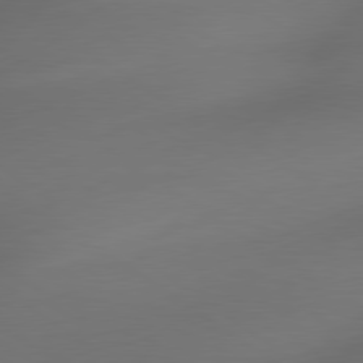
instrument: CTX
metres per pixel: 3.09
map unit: lApd
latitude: 79.3104
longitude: -174.4790
